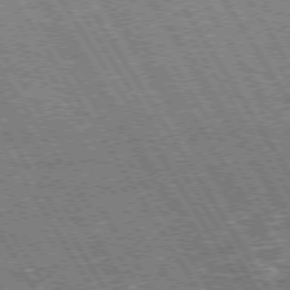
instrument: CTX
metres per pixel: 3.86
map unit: Hpe
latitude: 73.3293
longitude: -144.2522
